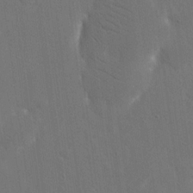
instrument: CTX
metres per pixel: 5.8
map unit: eHh
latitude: 18.9513
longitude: -67.5371
